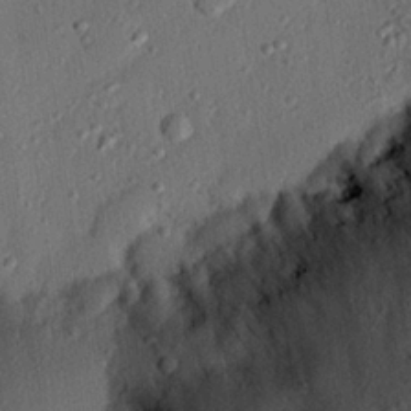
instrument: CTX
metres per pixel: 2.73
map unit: eHh
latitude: 24.9702
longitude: -78.4034
